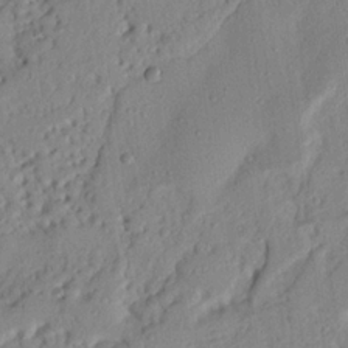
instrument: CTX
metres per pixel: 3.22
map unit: Nhu
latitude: 20.5357
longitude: -77.1592
